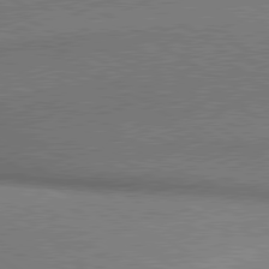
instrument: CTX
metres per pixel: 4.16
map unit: lApd
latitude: 80.3845
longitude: 164.2173
